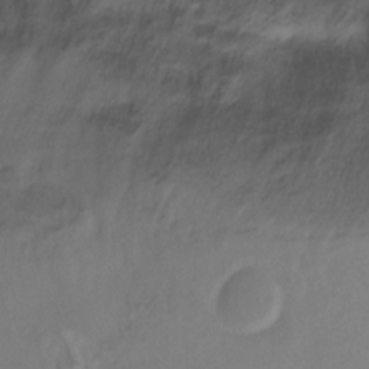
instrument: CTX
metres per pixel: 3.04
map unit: Ht
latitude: -14.8219
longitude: -42.7435
